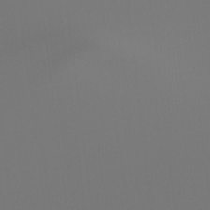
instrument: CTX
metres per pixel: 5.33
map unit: Hto
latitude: -7.8422
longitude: -48.1011
